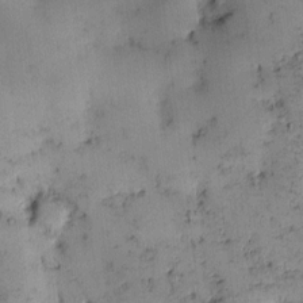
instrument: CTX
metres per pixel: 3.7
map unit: eHh
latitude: -0.1795
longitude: 19.2376
